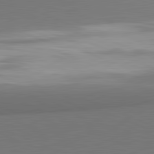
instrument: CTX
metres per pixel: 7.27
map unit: lApd
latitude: 81.8394
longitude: 163.0108
